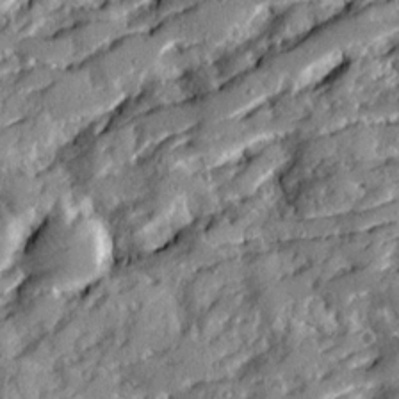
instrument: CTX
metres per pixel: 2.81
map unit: Ave
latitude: 19.7827
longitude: -129.6883
